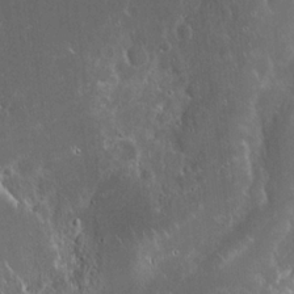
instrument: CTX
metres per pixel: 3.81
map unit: eHh
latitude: 21.9339
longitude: -58.2523
